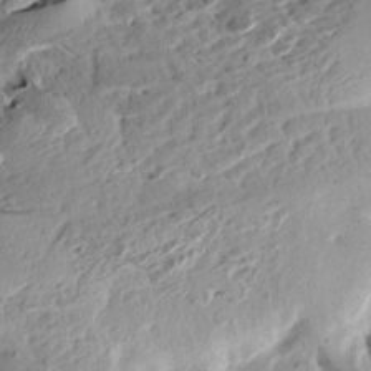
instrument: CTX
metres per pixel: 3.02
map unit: Aa
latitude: 13.2159
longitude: -141.3292
